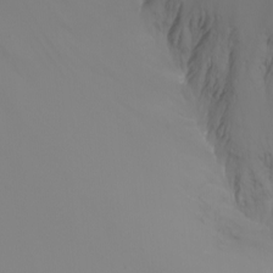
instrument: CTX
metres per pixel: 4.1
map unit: Nhu
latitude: -7.3698
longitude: -82.5167
